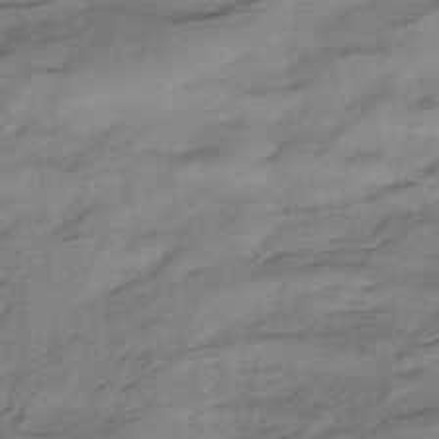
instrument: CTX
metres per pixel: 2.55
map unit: HNhu
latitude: -42.4628
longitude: 103.5210
